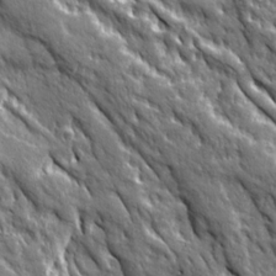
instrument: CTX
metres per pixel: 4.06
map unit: Ave
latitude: 20.0822
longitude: -135.8394
